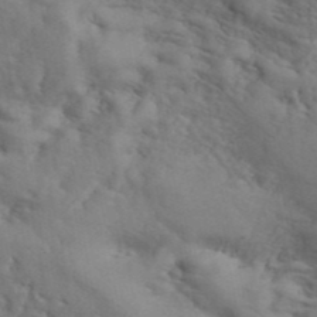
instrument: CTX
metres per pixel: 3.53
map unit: ANa
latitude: 42.7057
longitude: 55.5021
